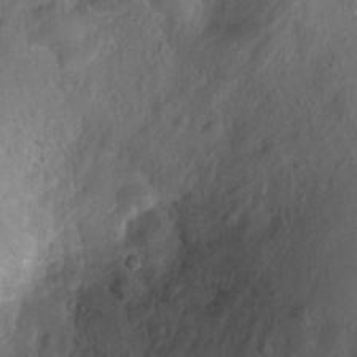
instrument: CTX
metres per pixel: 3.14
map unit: Ht
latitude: -3.5021
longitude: -26.5357
